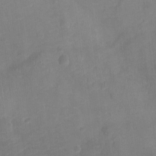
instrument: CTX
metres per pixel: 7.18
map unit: Ht
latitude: -6.4629
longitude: -21.4994
